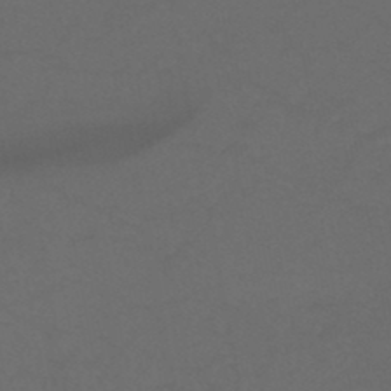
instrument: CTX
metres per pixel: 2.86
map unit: HNb
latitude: -46.8597
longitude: -35.3859
